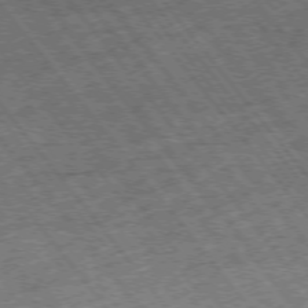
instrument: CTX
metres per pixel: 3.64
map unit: Hpe
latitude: -75.3888
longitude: -21.8206
